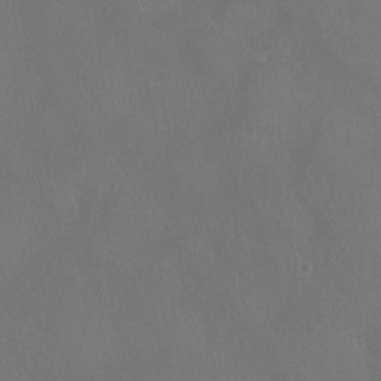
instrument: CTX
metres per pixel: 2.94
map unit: Ht
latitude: -1.8990
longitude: -18.7813
